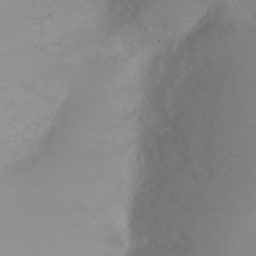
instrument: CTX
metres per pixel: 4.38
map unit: Ht
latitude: -2.3306
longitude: -61.2348
